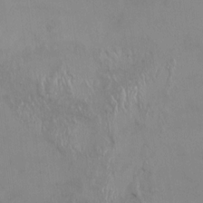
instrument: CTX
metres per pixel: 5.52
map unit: HNhu
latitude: 4.3656
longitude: 7.5399
